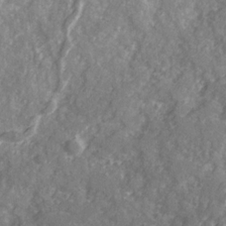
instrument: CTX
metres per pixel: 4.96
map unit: Ave
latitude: 21.9717
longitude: -132.3467
